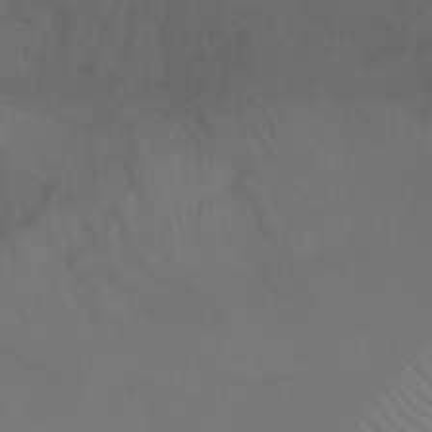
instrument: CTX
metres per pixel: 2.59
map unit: Ht
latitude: 1.2159
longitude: -20.3468
